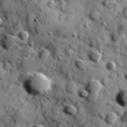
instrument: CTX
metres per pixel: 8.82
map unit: Hve
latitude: 24.6679
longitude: 147.0486
